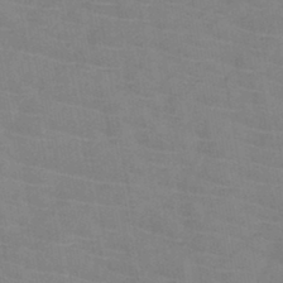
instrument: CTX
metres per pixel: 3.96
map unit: HNb
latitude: -45.1809
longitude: -39.8394
